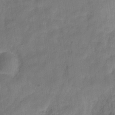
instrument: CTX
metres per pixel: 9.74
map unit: Hve
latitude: -32.0850
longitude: 92.8408
